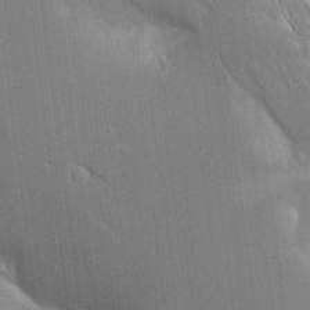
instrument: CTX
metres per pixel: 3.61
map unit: Aa
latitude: 17.9528
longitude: -149.4049
